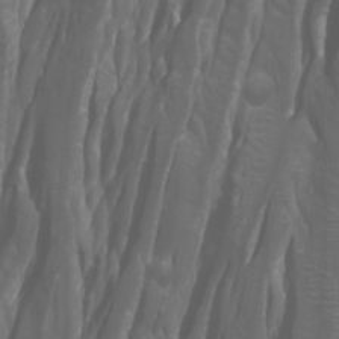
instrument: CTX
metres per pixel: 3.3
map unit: Htu
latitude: -0.8408
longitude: -76.6112
